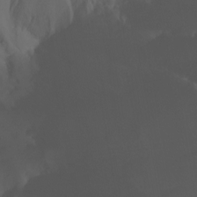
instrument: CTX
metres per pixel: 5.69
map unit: Nhu
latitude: -14.4818
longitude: -58.6680
